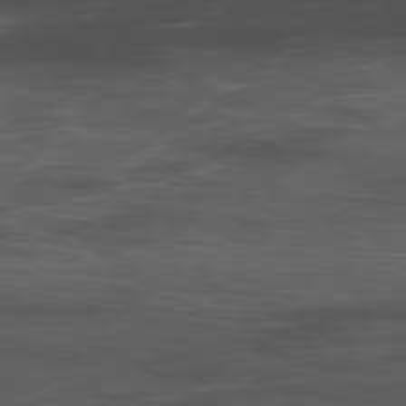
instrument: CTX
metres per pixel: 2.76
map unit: Hpe
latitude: -78.4629
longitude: 15.6344
